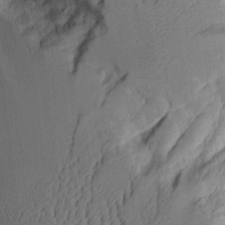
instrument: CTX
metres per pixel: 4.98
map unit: Aa
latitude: 9.1025
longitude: -127.3671
